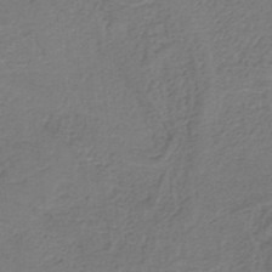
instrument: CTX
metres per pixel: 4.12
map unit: HNb
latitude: -34.6707
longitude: 60.4629
